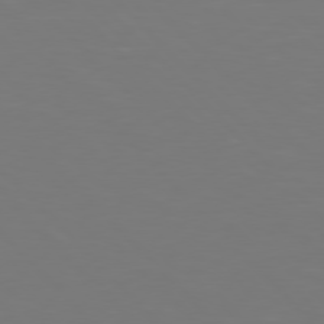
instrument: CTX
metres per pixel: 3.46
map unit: Hpe
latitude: 76.7624
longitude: -170.9891
